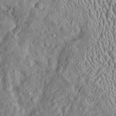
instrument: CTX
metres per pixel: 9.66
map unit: Htu
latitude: -7.1242
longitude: 157.3321
